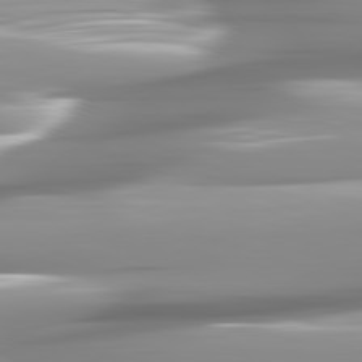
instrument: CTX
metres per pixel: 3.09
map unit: lApd
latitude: 82.1011
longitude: -142.6491
